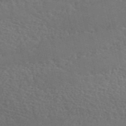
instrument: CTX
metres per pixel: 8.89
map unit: ANa
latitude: 49.0081
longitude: -79.3482
